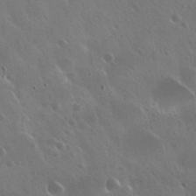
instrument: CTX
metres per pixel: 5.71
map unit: Nhu
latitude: 30.7247
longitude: -55.6883
